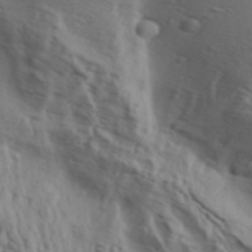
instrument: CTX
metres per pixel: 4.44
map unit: Aa
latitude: 30.5735
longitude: -136.1011
